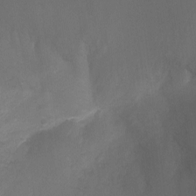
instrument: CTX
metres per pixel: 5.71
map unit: Ht
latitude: -10.9353
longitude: -35.1403
